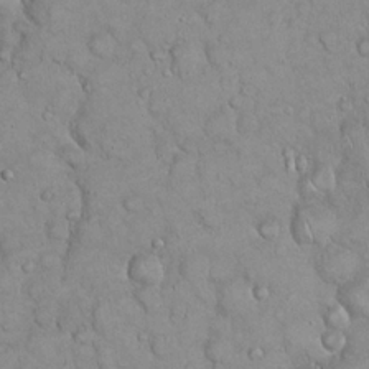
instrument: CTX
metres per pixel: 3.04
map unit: eHh
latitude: 21.4805
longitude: -58.7246
